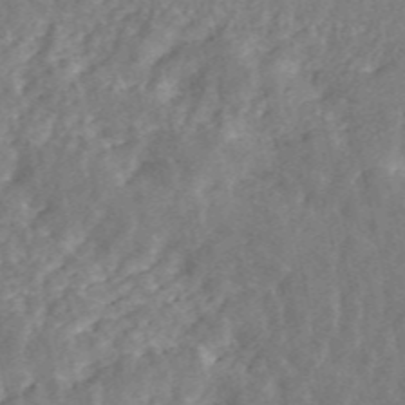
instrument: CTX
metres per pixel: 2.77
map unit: ANa
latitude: 45.9339
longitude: 29.3321
